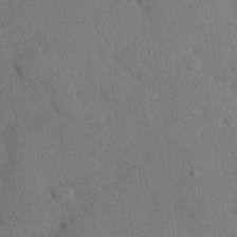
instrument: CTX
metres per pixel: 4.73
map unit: eHh
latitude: 25.9528
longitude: -79.7828
